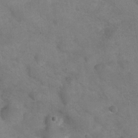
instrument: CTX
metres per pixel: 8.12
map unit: Nhu
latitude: 24.7435
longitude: -51.8583
